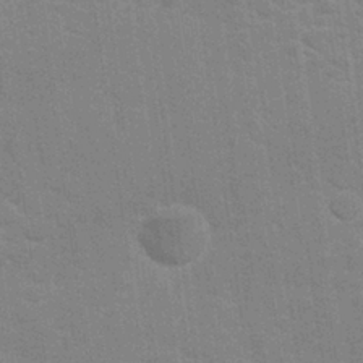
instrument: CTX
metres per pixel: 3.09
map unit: Nhu
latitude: 27.3482
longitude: -64.2900
